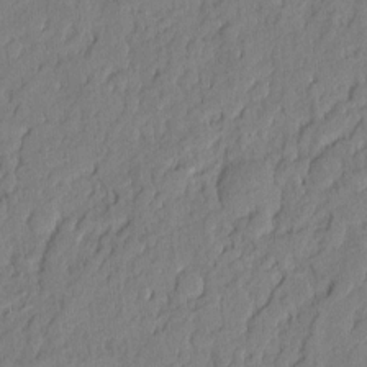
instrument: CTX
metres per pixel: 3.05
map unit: eHh
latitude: 6.4412
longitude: -75.8772
